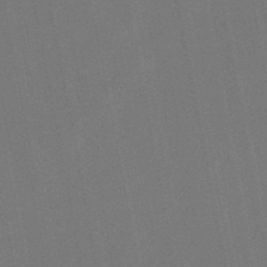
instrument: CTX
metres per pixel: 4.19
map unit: lHb
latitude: -47.6155
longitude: 71.9178
